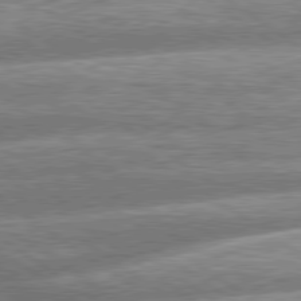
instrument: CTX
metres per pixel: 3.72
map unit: lApd
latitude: 79.5749
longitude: -159.3293
